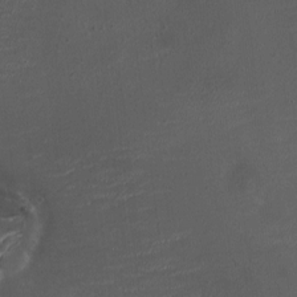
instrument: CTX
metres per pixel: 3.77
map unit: HNhu
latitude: 6.3467
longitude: 6.4629
